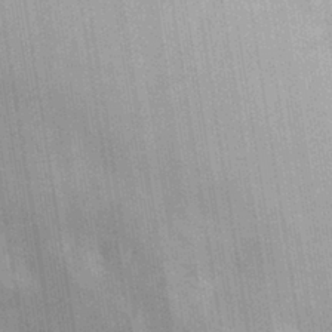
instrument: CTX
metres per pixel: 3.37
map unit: eHh
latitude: 31.9717
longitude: -70.8191
